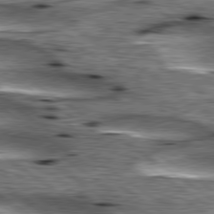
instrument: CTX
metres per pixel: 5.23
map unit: lApd
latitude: 79.7828
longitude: -48.7813
